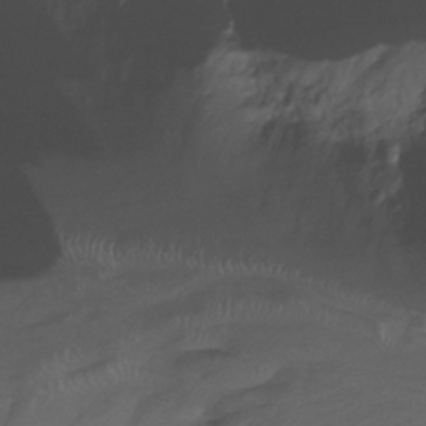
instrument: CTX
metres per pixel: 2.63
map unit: Nhu
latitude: -13.5399
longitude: -62.3468
